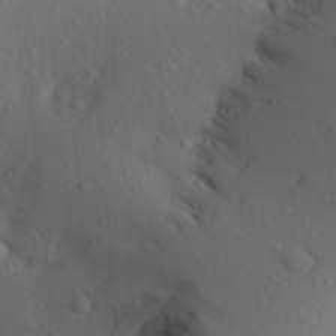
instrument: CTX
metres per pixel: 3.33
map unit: Aa
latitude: 25.3481
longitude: -146.7058
